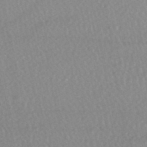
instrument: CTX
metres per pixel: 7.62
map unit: HNhu
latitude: -48.7652
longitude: 102.5574
